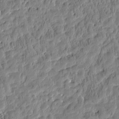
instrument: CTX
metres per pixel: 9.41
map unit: Htu
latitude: -3.6721
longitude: 175.7099
